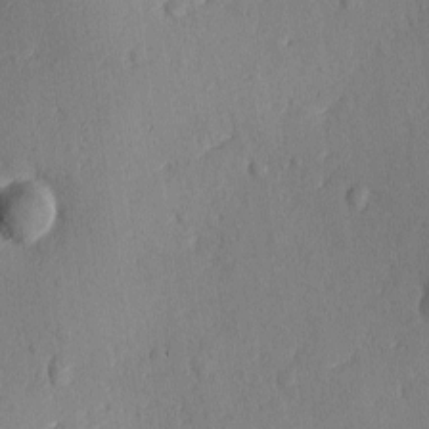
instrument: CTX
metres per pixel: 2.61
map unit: Ave
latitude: -10.4629
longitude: -121.7639
